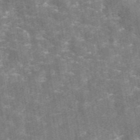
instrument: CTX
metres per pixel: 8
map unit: eAb
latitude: 44.8758
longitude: 122.7463
